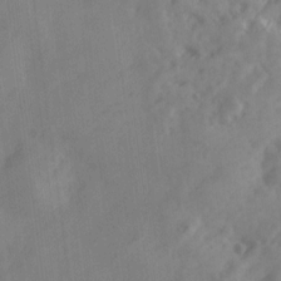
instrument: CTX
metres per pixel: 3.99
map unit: Ave
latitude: 18.7246
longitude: -131.5183
